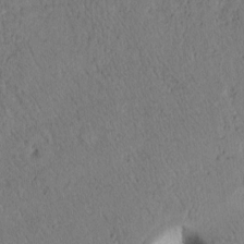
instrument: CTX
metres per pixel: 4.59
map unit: Htu
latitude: -0.9164
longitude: 170.2551
